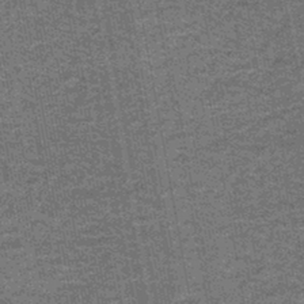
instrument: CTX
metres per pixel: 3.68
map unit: lHb
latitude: -43.2942
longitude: 56.1983
